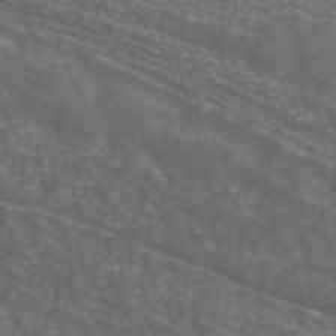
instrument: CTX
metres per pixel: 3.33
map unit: ANa
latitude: 43.1025
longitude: 24.1228
